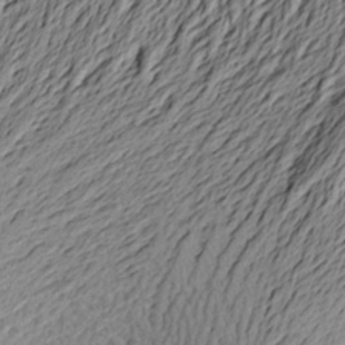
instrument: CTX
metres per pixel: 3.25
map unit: Aa
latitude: 23.9528
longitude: -150.0444
